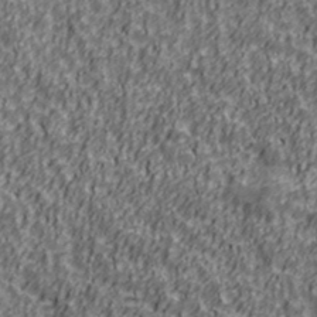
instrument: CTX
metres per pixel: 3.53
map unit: Ave
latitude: 41.2348
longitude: -112.5735
